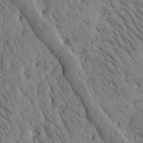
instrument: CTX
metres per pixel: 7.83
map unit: Htu
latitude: -1.4266
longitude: 174.1038
